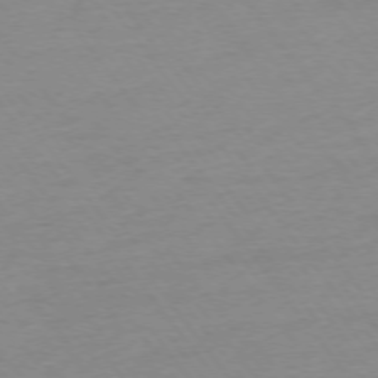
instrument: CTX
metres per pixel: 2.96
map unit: Ap
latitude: -75.3132
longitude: -80.6113
